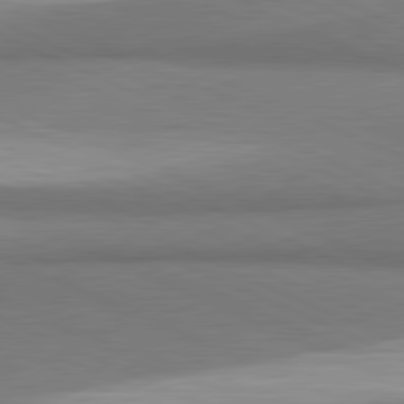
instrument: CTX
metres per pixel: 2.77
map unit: lApd
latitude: 81.3859
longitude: 160.9731
